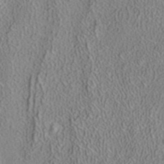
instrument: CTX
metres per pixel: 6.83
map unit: ANa
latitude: 36.3090
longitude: 12.7274
